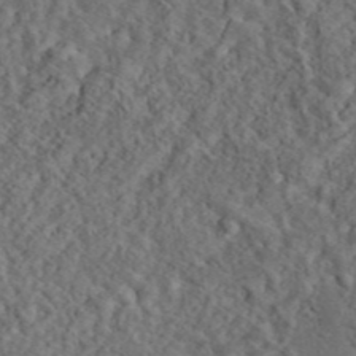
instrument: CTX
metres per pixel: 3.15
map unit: eAb
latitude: 43.6883
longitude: 116.4062
